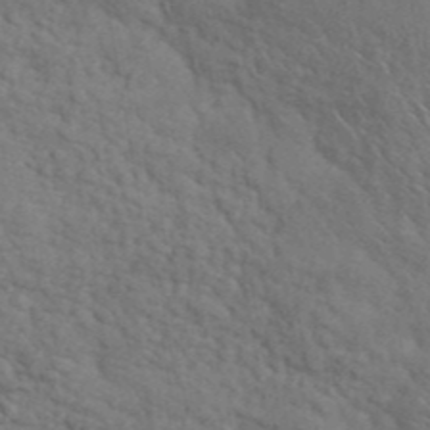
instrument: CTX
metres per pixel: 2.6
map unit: ANa
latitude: 42.7624
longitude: 52.5384
